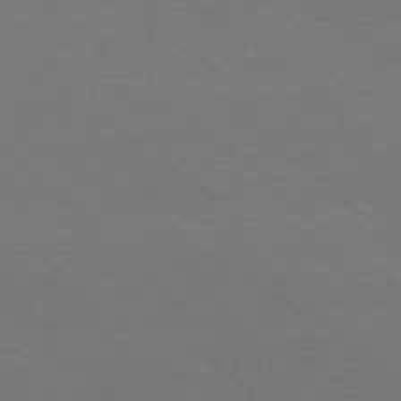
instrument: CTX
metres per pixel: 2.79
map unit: Ap
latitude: -78.4062
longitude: -84.9703
